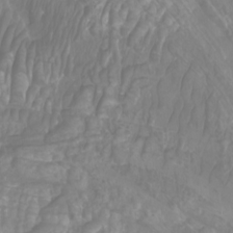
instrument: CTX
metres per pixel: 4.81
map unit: Htu
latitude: -9.5588
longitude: -74.9892
